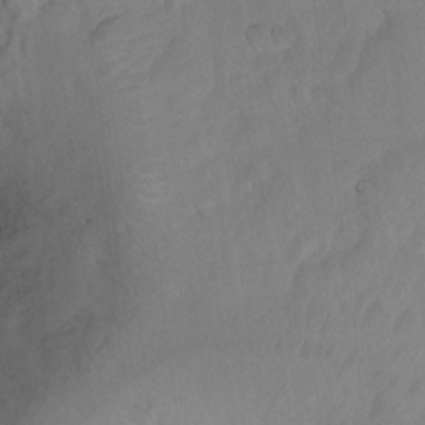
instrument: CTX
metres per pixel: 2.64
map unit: Ht
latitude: 6.2711
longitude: -30.4601
